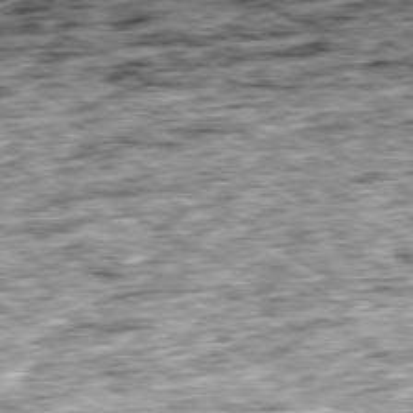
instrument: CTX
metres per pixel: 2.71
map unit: Ap
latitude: -80.1795
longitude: -88.8947
